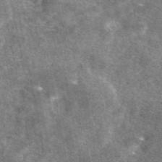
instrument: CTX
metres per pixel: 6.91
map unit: eAb
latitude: 47.1215
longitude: 121.9367
